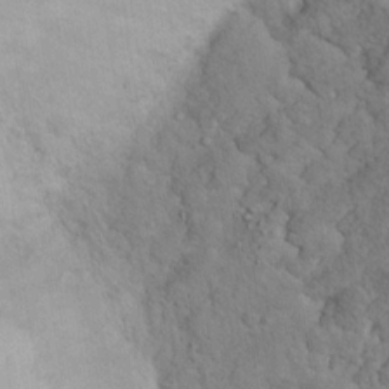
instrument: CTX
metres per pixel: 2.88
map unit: Nhu
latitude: 10.4979
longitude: -25.2725
